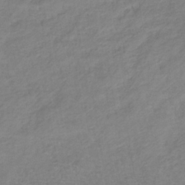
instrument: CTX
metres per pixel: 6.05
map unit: lHb
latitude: -36.5384
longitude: 72.6707
